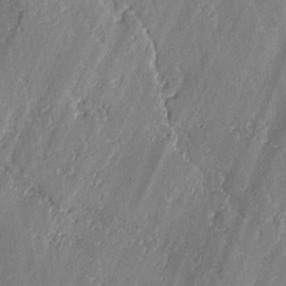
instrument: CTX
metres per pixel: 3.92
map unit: lAvf
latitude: -0.5385
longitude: -107.4426
